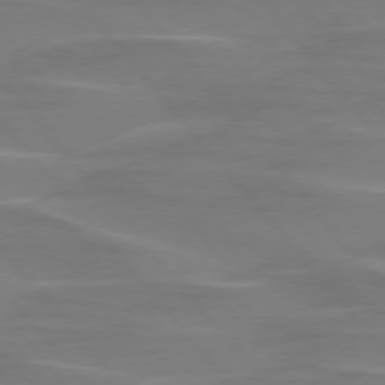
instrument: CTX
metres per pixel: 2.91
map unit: lApd
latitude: 75.8772
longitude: -80.5168
